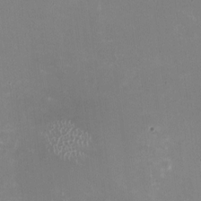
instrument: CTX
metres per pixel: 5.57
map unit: HNhu
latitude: -1.9367
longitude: -3.1214
